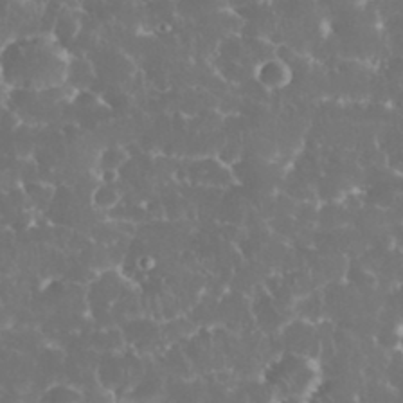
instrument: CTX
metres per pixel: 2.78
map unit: eHh
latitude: 34.2522
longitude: -63.1781
